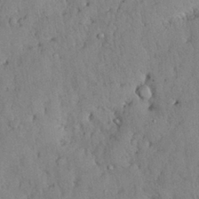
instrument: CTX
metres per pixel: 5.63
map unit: Nhu
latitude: 28.1767
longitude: -69.2159
